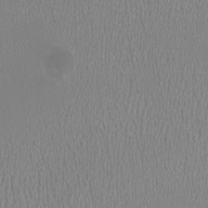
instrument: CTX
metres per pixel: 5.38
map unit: HNhu
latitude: -1.2754
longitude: -0.6301
